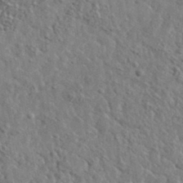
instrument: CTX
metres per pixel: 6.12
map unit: lHvf
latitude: 36.6869
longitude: -88.2334
